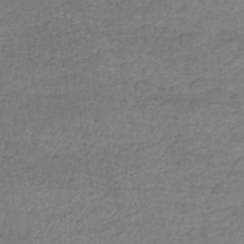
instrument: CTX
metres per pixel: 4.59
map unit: lHb
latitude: -39.9556
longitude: 69.6343
